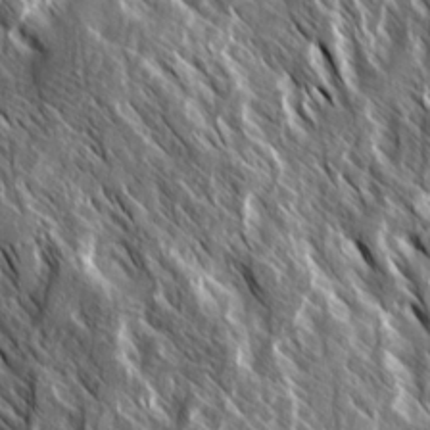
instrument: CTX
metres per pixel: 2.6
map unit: Ave
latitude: 14.9136
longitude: -134.0255
